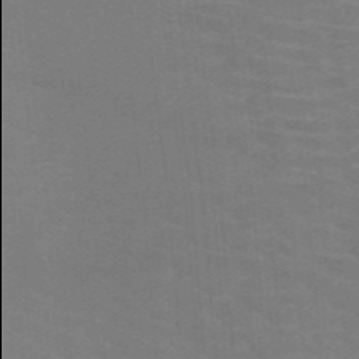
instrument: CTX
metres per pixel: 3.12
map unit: HNb
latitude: -47.0108
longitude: -45.9906
